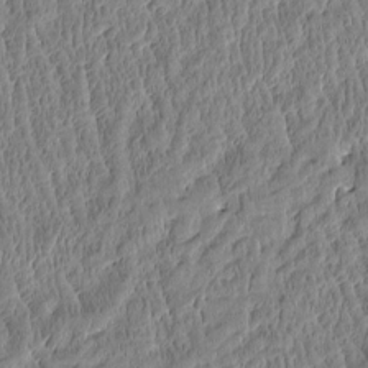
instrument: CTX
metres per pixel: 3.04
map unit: Htu
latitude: -3.7477
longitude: 175.7288
